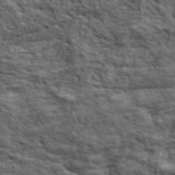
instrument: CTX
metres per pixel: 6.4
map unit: lHvf
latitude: 38.5735
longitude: -88.8947
